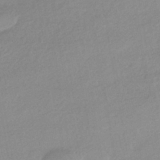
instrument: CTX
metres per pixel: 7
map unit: HNhu
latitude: -43.1620
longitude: 95.5399
